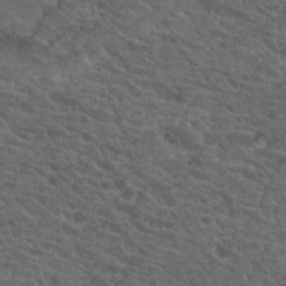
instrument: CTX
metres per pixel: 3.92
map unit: Hto
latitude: 19.3292
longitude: -34.6112
